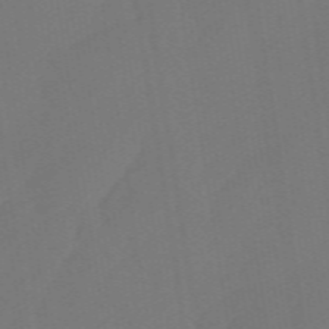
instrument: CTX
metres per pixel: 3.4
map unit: eHb
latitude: -49.9178
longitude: 83.6344
